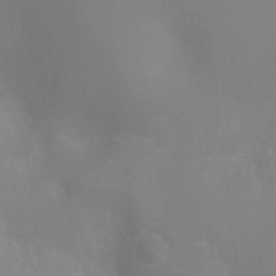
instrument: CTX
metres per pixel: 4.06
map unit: Ht
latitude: -4.3306
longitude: -25.3103
